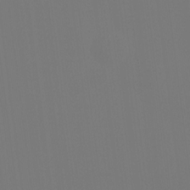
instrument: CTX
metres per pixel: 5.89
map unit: Htu
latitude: -14.0850
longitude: -48.6113
